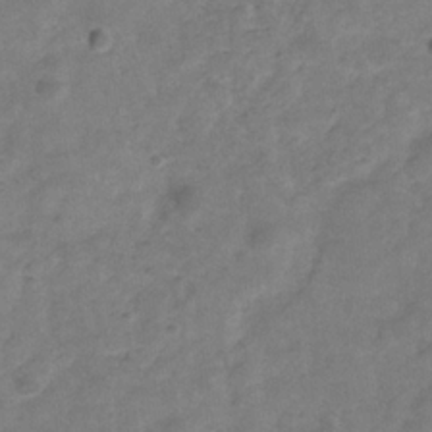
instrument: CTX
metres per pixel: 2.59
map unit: Hve
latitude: -32.1417
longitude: 89.5588
